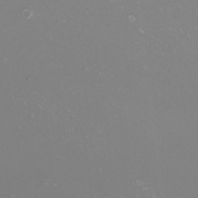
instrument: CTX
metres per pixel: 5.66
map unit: Nhu
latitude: -8.6707
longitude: -94.6302
